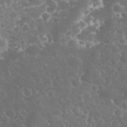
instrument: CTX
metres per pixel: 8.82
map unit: eHh
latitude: 32.6113
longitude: -61.7071
